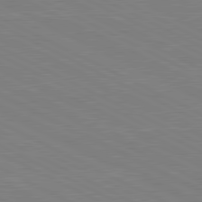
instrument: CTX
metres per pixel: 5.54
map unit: lApd
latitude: 81.0458
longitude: 150.2739
